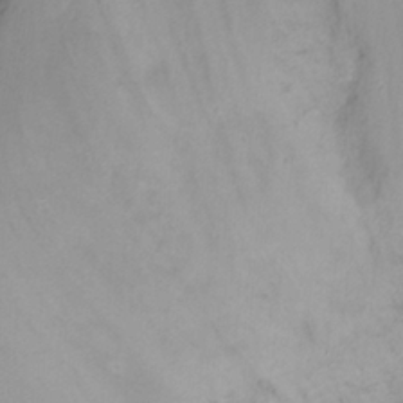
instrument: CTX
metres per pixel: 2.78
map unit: Nhu
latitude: -13.7478
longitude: -70.0633
